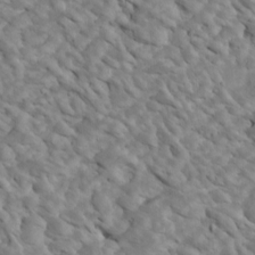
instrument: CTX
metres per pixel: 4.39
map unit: Htu
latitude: 2.3845
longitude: 142.8030
